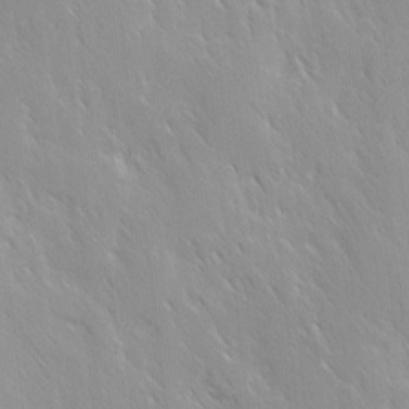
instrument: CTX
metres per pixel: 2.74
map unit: Ave
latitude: 9.4615
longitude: -104.0822
